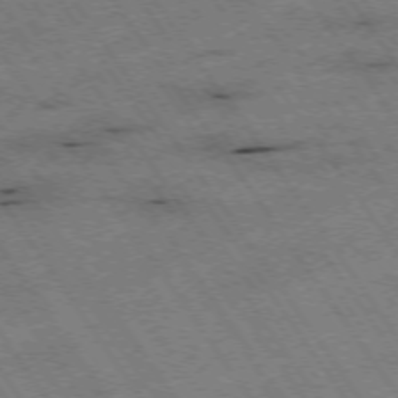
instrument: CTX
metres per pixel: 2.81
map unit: Hpe
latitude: -74.5007
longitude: 1.7289
